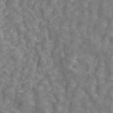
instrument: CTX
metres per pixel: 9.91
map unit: ANa
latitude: 43.5749
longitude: 26.1983
